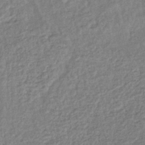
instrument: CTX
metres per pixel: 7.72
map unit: lHb
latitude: -40.0094
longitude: 71.1431
